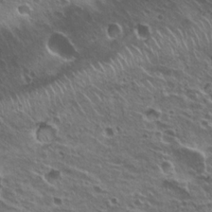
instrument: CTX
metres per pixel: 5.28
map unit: Nhu
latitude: 20.4790
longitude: -31.5371
